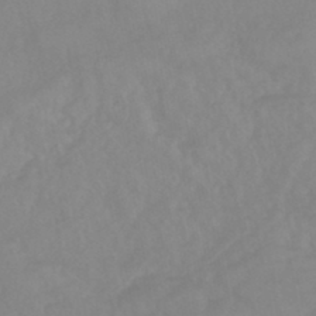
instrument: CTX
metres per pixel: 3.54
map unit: eHb
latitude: -44.9542
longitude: 84.3306
